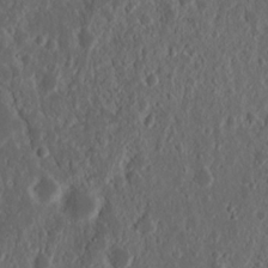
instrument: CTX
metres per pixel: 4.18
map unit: Nhu
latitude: 14.4601
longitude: -73.2348
